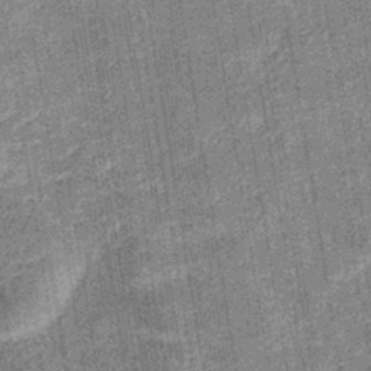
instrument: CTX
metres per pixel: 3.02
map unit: eHb
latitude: -35.9178
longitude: 73.8044
